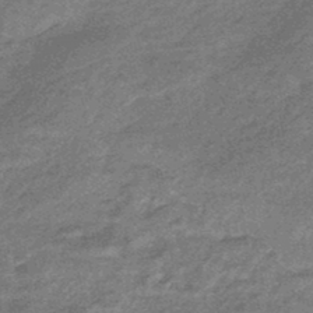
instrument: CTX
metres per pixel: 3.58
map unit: eHb
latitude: -45.3699
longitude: 88.8219
